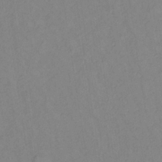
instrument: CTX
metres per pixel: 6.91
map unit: lHb
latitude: -34.8597
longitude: 72.1039
